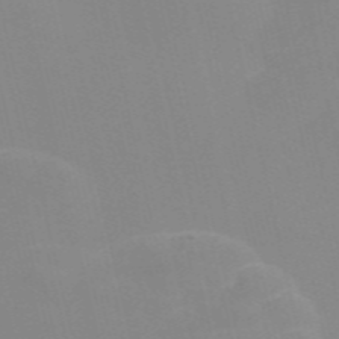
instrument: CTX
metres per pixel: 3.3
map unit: Nve
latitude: -57.7477
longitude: 60.8030
